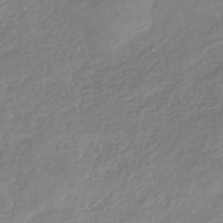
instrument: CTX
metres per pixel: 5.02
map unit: eHb
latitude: -42.1227
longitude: 84.4440
